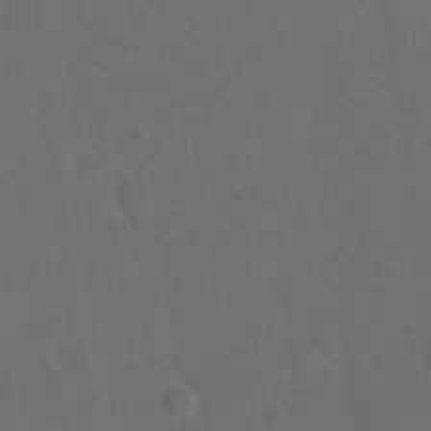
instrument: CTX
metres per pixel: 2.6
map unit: eHh
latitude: 19.0647
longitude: -65.8205
